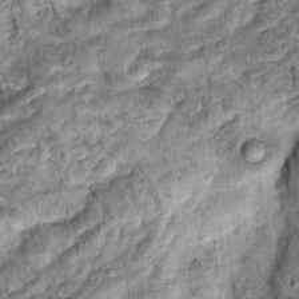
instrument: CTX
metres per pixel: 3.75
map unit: Hto
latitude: 14.3657
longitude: -35.4993
